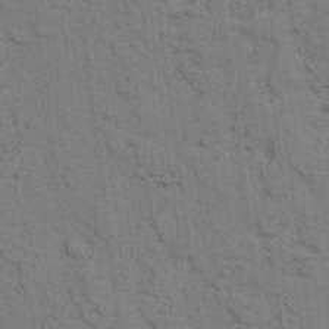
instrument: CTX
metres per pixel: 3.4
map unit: lAvf
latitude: 25.6882
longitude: -111.8017
